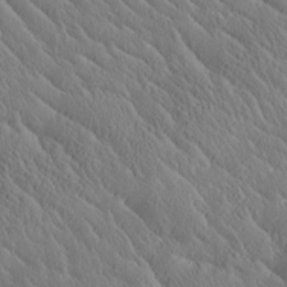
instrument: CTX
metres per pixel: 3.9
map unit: Htu
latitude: -0.9731
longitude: 175.4832
